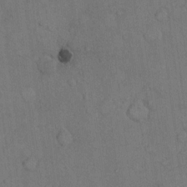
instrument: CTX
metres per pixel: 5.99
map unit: Hto
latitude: 10.4223
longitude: -61.0458
